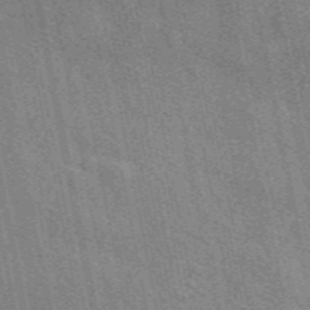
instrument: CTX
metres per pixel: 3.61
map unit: eAb
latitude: 49.5749
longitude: 116.3873
